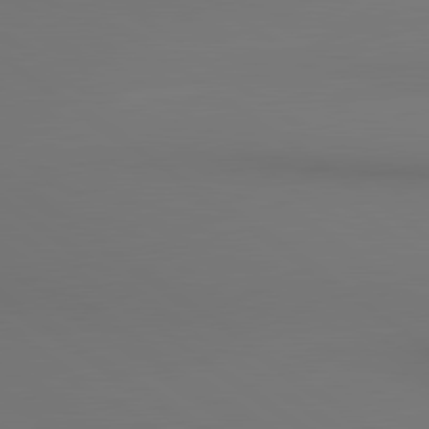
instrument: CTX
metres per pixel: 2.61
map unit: lApd
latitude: 80.9514
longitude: 153.5588
